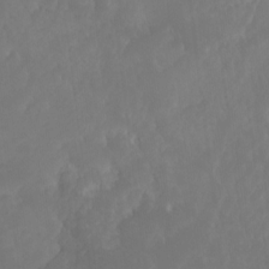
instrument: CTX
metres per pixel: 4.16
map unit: Nhu
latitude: -13.3321
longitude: -70.5923
